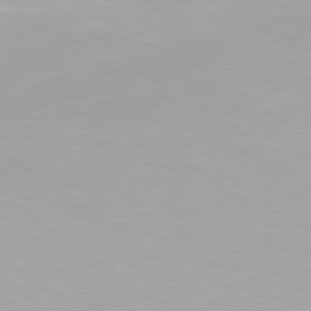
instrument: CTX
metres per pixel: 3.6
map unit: Hpe
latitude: 78.4412
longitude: -142.8002
